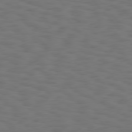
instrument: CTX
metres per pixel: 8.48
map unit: Hpe
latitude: 75.5182
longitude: -133.0270
